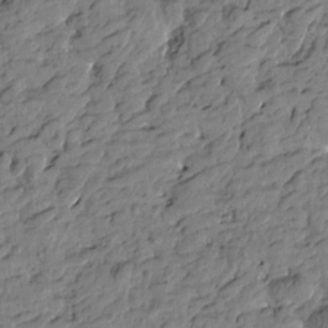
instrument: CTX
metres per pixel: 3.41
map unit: Htu
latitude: -1.2565
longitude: -179.6127
